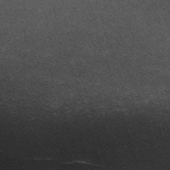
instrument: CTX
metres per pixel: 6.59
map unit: eHh
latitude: -62.1039
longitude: 49.6344
